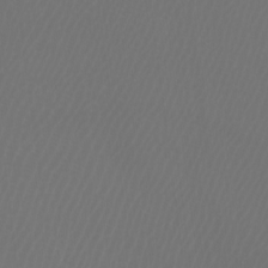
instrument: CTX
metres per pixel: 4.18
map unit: Htu
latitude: -5.4076
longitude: -74.6302
